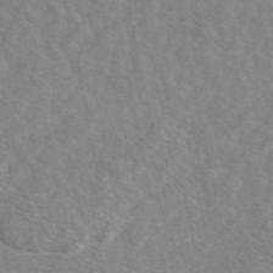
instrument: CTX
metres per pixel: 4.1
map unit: eAb
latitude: 48.1200
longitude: 117.5588
